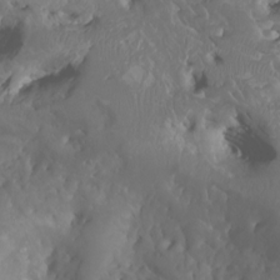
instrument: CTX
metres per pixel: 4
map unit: Htu
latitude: -6.5007
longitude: -77.0647
